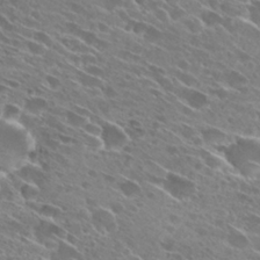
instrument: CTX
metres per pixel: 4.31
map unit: Hto
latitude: 28.6490
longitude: -43.6883
